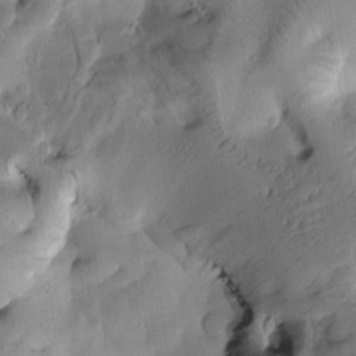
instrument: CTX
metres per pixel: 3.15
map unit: Htu
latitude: -3.2186
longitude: 169.5588
